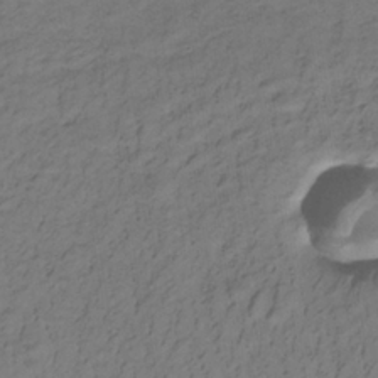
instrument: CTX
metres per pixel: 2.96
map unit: lHb
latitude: -33.1054
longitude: 65.8989
